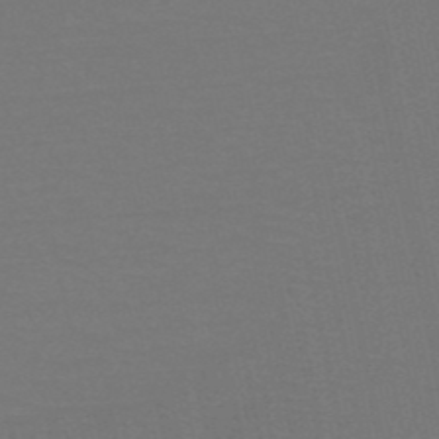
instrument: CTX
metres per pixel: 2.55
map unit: HNb
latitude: -50.3684
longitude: -42.9325
